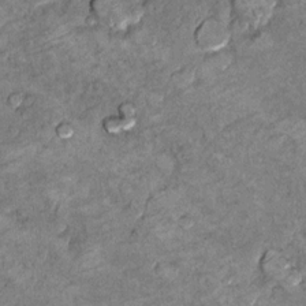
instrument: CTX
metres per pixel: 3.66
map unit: Hto
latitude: 10.0255
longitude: -36.4790
